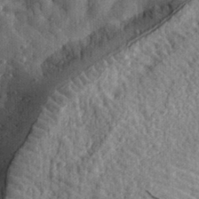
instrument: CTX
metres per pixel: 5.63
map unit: eHh
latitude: 33.7261
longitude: -80.1389
